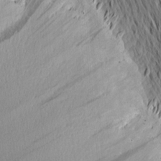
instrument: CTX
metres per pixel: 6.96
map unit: Nhu
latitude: -5.0864
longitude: -150.3467
